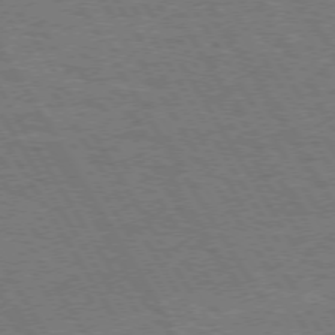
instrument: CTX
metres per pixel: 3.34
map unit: Hpe
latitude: 73.1970
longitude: -129.1214
